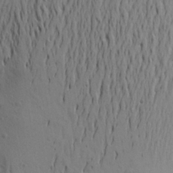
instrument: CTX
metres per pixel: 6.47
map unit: Aa
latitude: 21.9717
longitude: -148.4412
